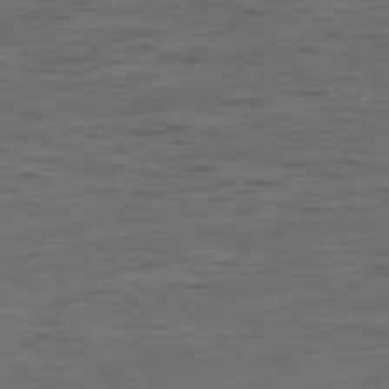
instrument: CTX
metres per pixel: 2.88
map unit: Ap
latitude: -76.9542
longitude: -91.6694
